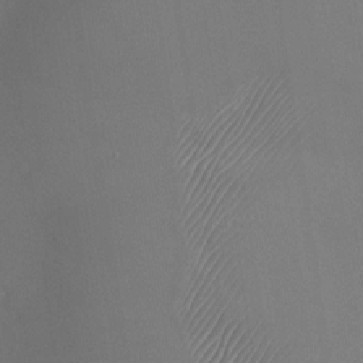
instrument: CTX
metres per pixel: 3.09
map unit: Nhu
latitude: -23.6911
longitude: -70.4979
